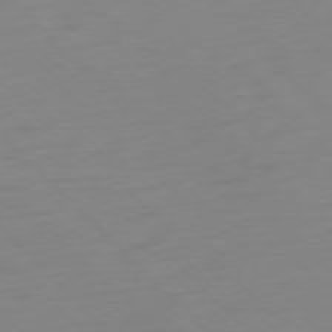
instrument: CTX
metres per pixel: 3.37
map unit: Ap
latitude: -77.3132
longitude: -78.8380
